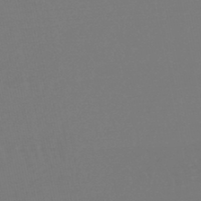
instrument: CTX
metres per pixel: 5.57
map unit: lHb
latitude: -47.1998
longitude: 76.2173
